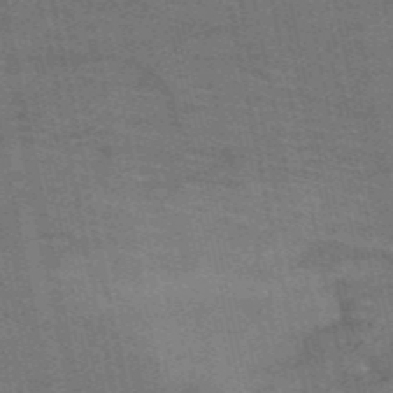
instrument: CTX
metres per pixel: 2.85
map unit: HNb
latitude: -53.4076
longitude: -46.6302
